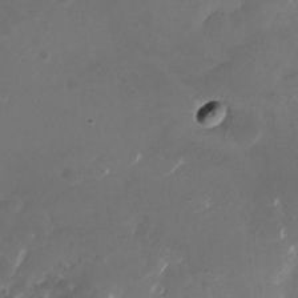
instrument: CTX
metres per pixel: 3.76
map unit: Nhu
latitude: -26.6140
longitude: -72.8380
